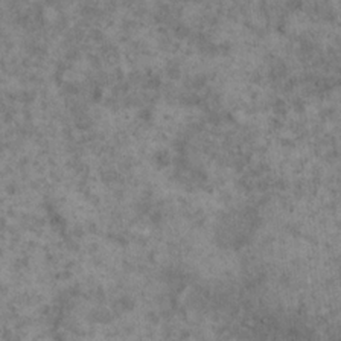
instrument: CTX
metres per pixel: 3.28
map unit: eHh
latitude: 17.7639
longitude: -62.1011
